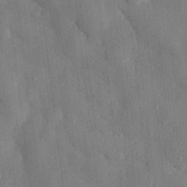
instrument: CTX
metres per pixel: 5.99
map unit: eHh
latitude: 30.6491
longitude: -76.9136
